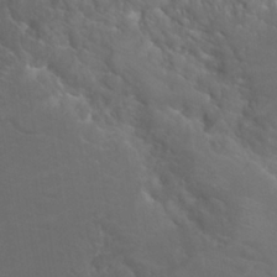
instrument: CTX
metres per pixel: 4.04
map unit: Hto
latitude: 23.0836
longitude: -40.3656
